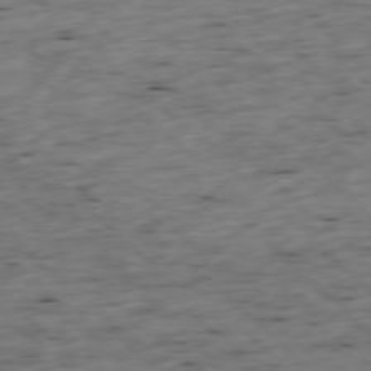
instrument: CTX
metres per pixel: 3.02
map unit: Ap
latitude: -77.4643
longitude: -91.9339
